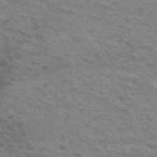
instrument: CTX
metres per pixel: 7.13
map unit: Hto
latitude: 34.1200
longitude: -45.8205
